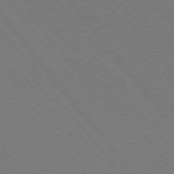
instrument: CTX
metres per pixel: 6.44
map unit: Hpe
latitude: 75.3482
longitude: -138.0822
